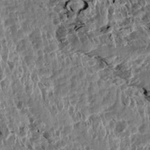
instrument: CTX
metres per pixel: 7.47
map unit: Aa
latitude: 14.4034
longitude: -143.6127
